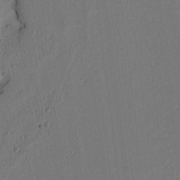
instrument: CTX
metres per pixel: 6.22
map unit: lAvf
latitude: 8.7624
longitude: 166.7463
